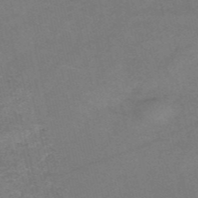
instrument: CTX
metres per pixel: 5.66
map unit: HNb
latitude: -54.9920
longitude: -42.2523
